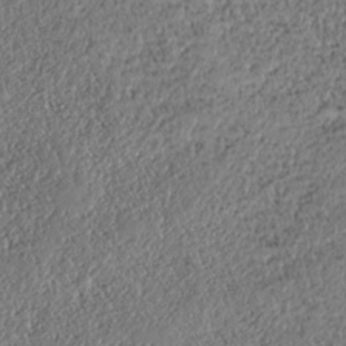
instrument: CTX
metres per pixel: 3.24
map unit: HNhu
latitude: -37.1809
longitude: 33.4455
